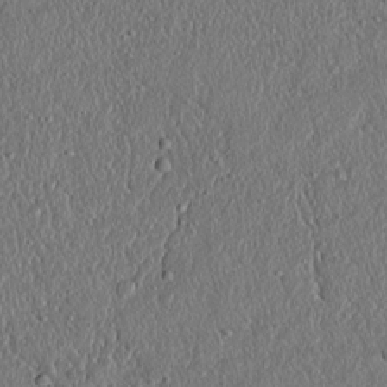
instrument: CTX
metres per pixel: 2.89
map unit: lAvf
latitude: 7.3482
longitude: 167.5399
